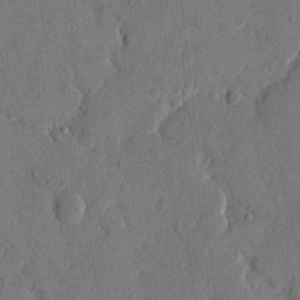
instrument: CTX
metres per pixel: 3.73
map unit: eHh
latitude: 13.8017
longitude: -68.0633
